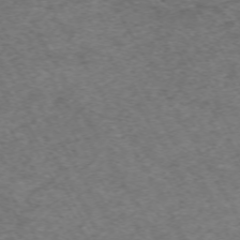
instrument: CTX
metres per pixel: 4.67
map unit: Hpe
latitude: -70.5574
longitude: 17.0676
